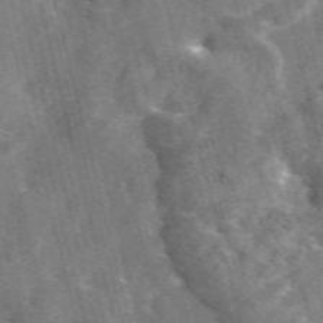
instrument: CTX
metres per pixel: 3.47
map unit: eAb
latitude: 44.8947
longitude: 111.1620
